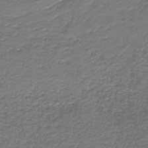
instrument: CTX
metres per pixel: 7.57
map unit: HNb
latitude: -43.1242
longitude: 50.1228
